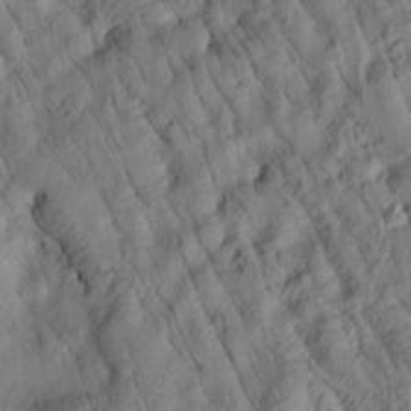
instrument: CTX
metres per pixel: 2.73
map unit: Htu
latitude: 2.4790
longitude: 178.7463
